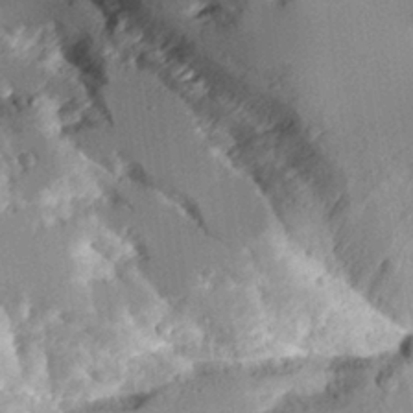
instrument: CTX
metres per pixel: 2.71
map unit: Aa
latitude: 11.4049
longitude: -126.2523
